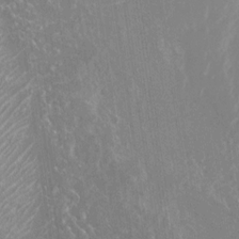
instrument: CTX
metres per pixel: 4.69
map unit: Nhu
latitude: -29.3321
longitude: -80.0633
